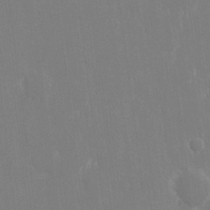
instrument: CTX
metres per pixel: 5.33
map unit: eHh
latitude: 14.5546
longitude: -72.1011
